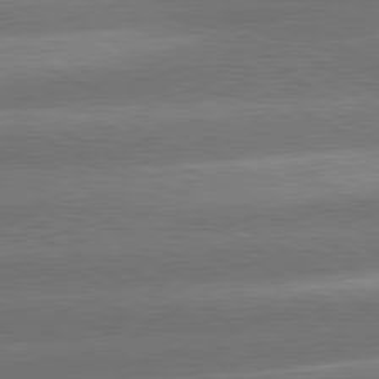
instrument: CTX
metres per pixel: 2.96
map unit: lApd
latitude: 80.8947
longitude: -146.7813
